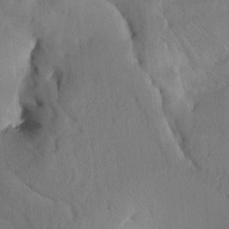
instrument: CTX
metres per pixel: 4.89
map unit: Htu
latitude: -3.2753
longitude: 168.1605
